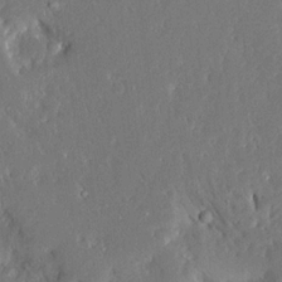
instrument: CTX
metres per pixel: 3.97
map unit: Ave
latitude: 16.3845
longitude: -140.4412
